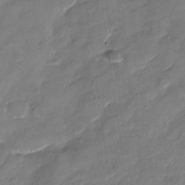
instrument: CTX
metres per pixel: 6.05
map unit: Nhu
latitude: -29.1242
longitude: -73.2537
